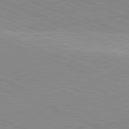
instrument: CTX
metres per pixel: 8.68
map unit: lApd
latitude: 81.9339
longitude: 138.0661
